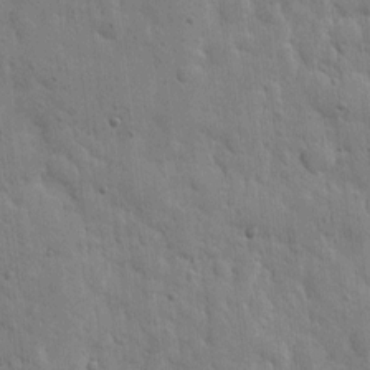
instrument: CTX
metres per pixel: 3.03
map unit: eHh
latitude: 5.4993
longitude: -70.9891
